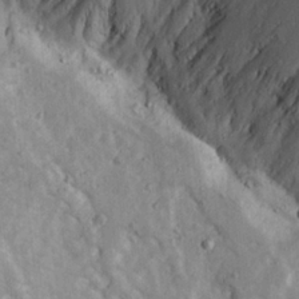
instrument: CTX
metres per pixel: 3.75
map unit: Ave
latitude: 23.4237
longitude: -133.4238
